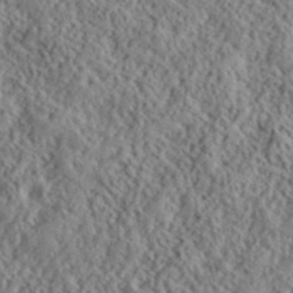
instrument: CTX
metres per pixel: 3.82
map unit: lHvf
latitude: 40.3845
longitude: -88.8758
